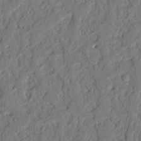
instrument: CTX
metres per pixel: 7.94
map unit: Nhu
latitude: 21.4427
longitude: -77.0269
